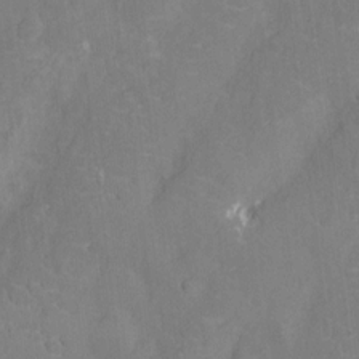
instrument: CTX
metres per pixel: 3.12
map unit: Nhu
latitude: -13.2376
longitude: -24.4412
